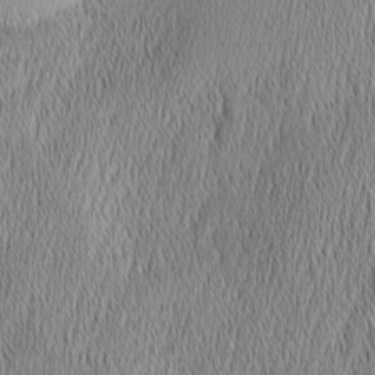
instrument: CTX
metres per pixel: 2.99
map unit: Nhu
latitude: -5.8611
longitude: -152.6113
